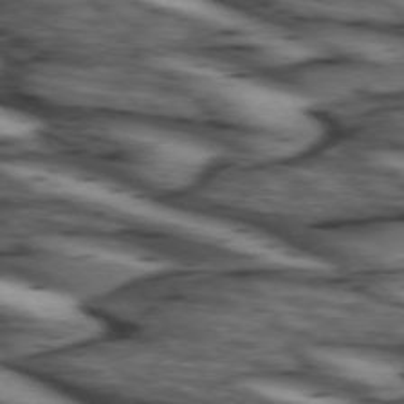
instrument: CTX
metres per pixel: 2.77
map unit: lApd
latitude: 74.1200
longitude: -72.1767
